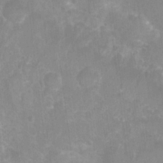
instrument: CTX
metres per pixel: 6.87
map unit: Nhu
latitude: 6.7624
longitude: -19.1214
